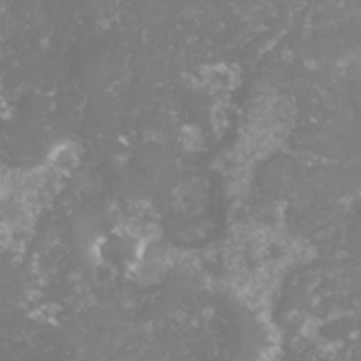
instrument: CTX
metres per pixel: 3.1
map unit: lHvf
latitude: -16.1795
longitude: -98.3467
